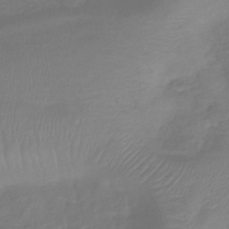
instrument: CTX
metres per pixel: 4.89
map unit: lHb
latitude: -42.1983
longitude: 81.3699
